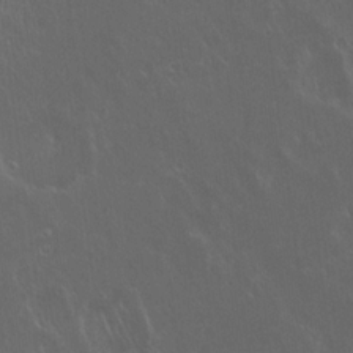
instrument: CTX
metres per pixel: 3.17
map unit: Hto
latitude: 19.5371
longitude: -57.1025
